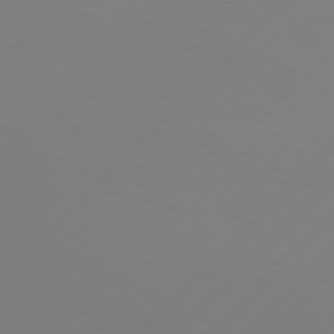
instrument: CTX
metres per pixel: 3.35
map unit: Hpe
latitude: 77.5560
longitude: -133.8772
